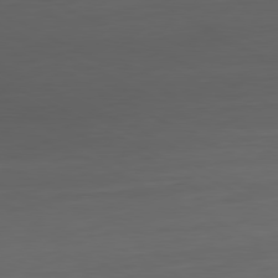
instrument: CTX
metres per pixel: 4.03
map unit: Hpe
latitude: -81.1620
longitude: 19.4454
